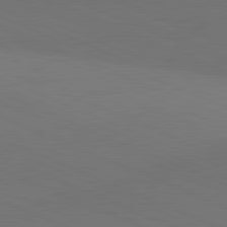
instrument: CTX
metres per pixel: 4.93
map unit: lApd
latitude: 81.6127
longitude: 136.2550
